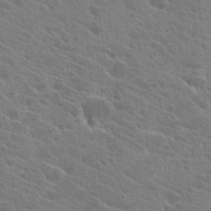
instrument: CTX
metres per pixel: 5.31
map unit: Hto
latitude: 22.3656
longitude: -39.4237
